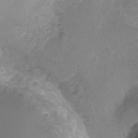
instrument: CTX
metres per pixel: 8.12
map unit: Nhu
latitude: 3.5560
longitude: -15.8017
